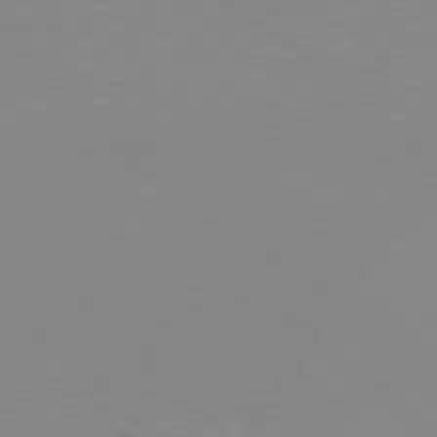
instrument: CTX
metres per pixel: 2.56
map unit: Hpe
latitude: 78.3090
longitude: -166.1200
